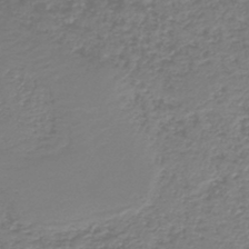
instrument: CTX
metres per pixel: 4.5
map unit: HNb
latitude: -41.9745
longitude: 49.8423
